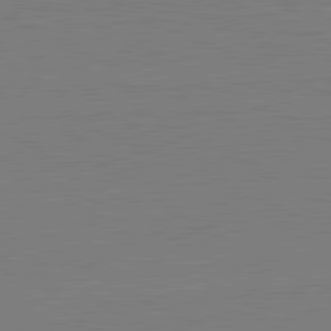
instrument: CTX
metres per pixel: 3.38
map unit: lApd
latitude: 81.2915
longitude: 150.7274
